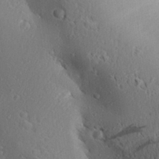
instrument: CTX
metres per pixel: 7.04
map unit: Aa
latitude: 28.8002
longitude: -131.6127
